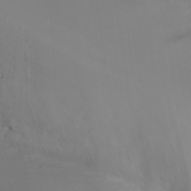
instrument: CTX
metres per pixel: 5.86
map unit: Ht
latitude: 1.5749
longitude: -21.9339
